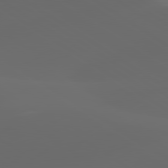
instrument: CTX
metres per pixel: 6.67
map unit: lApd
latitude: 80.1011
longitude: -90.6679
